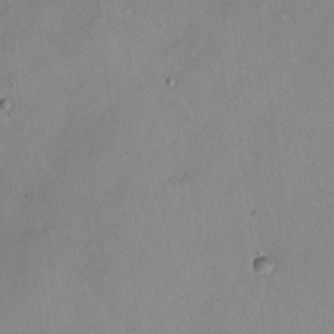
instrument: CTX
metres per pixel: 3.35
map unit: Ht
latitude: 0.8380
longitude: -37.4427
